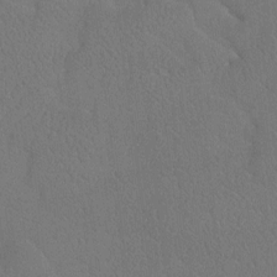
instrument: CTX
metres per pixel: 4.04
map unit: Ht
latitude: -7.9178
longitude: -33.8394
